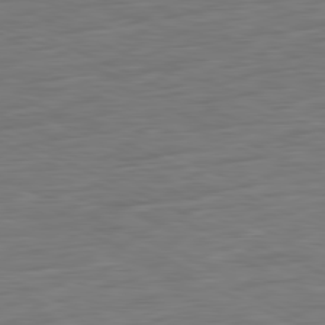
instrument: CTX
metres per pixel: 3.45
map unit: Ap
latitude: -81.5399
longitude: -75.2348
